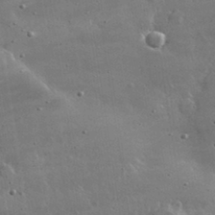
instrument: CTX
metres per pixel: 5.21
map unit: lHvf
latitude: 32.7057
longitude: -91.4804
